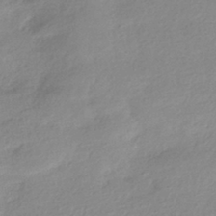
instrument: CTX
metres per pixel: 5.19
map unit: HNhu
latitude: -40.4062
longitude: 94.5384
